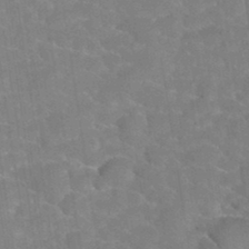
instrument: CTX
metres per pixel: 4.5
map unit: Hto
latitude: 35.3859
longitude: -52.9513
